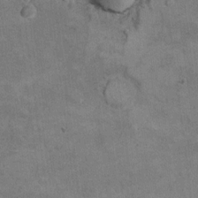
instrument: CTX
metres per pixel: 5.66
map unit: Hto
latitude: 9.3293
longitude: -36.7246
